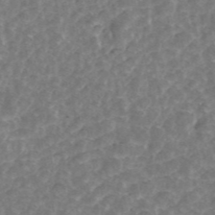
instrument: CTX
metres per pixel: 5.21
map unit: ANa
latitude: 44.6679
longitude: 25.1242
